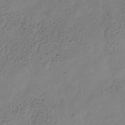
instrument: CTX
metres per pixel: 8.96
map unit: Hve
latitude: -34.5196
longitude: 89.8611
